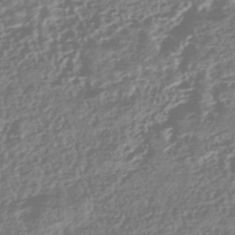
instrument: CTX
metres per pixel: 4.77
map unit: HNhu
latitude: -43.0297
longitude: 106.8030
